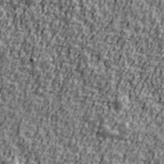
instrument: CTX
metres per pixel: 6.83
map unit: Ave
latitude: 41.1592
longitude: -112.3467
